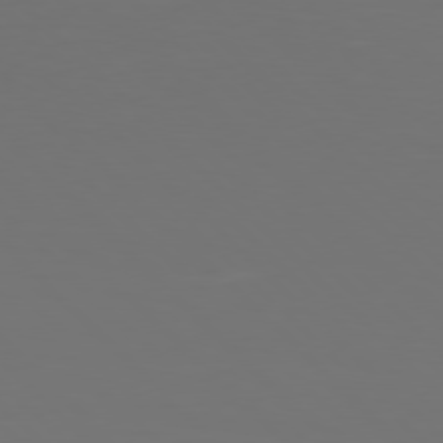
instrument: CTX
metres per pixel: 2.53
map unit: Hpe
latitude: 77.1970
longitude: -171.4048
